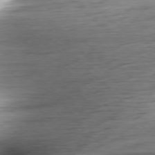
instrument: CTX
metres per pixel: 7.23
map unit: Ap
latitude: -78.4251
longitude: -72.0255
